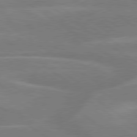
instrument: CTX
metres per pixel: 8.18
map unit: lApd
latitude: 79.5560
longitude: -122.1011
